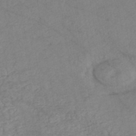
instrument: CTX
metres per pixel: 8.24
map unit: HNhu
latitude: -45.9745
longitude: 106.8597
